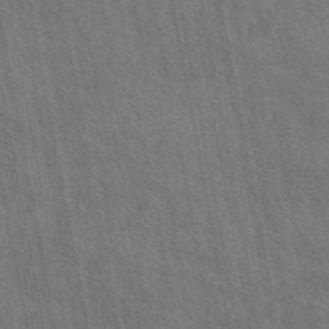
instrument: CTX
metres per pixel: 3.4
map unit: eAb
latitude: 43.5560
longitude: 113.4455
